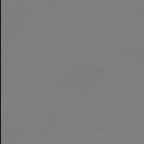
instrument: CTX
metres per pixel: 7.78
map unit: eHb
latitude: -45.4643
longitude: 86.0094
